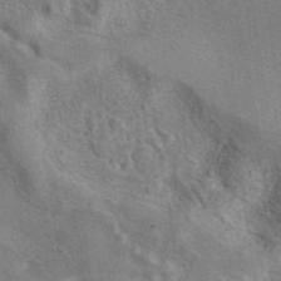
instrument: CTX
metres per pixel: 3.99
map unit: eAb
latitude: 41.0647
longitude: 107.7289
